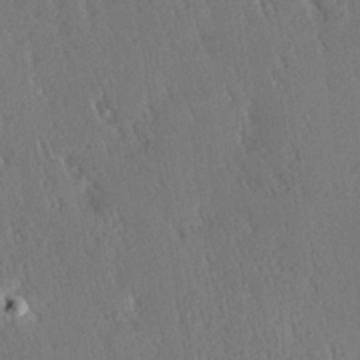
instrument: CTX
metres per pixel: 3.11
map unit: Hve
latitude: 27.1025
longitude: -93.6882
